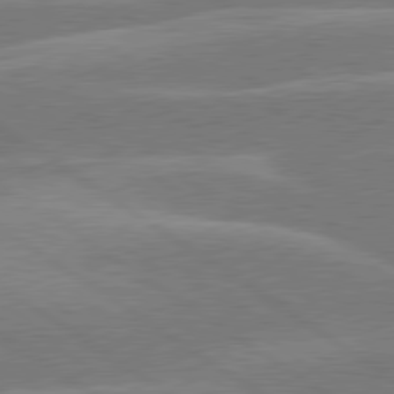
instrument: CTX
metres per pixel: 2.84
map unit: lApd
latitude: 79.7450
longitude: -122.0633
